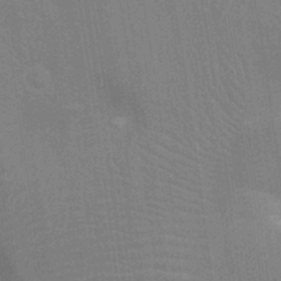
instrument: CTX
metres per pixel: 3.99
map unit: Nhu
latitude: -11.8989
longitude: -22.1956
